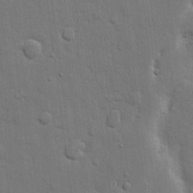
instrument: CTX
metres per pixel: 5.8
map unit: eHh
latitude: 11.5560
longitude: -67.3103
